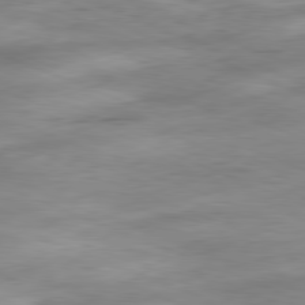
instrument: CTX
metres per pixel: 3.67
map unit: Ap
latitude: -81.8800
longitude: -80.4223
